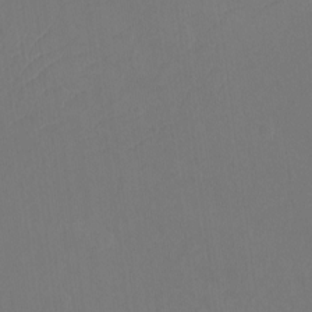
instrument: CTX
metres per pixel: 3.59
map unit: Htu
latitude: -12.7085
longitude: -70.4223
